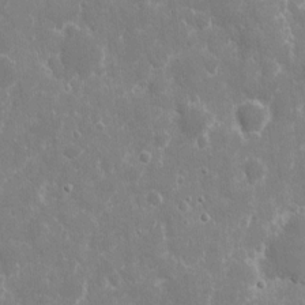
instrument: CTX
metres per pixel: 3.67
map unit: eHh
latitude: 8.3278
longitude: -70.2333
